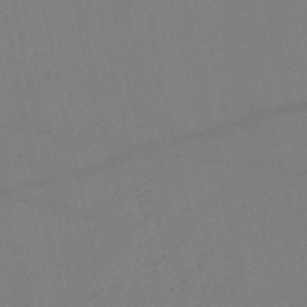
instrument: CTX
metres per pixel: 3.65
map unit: HNb
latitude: -53.6721
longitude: -42.1578
